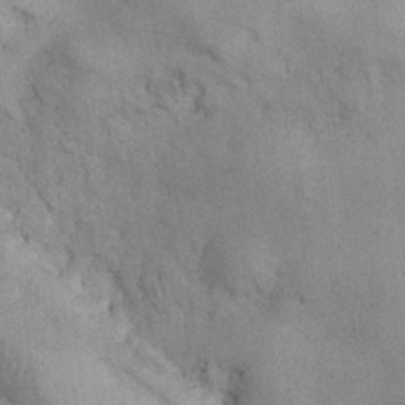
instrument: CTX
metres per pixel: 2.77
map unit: Nhu
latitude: 28.3467
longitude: -67.5182
